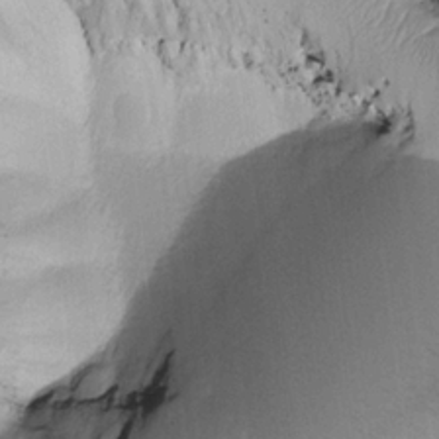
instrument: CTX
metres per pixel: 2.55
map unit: Htu
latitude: -0.2929
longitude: 172.9919
